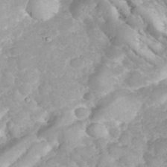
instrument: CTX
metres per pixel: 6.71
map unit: eHh
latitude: 34.4601
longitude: -64.3467
